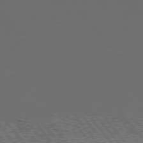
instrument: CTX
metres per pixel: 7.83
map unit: Hpe
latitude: 76.4790
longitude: -168.4412
